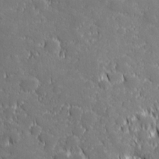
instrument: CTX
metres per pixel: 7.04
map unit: lHvf
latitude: 27.2348
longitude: 142.9163
